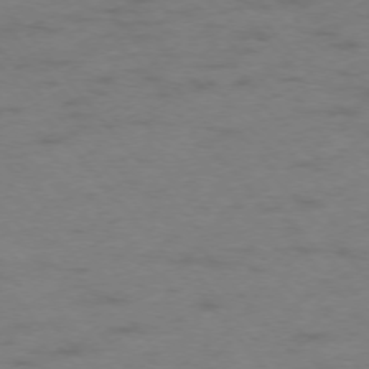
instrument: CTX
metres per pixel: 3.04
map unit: Ap
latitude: -75.8612
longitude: -66.6679
